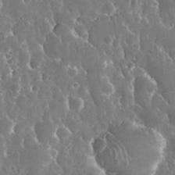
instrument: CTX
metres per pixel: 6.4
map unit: eHh
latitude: 34.4601
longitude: -57.7071
